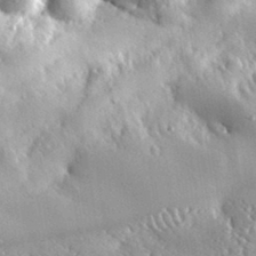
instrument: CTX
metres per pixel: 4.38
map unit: lHvf
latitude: 34.8758
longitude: -88.5924
